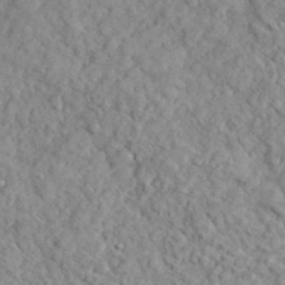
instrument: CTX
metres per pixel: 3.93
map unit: lHvf
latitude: 35.4426
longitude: -86.2900
